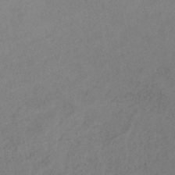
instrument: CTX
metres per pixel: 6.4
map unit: lHb
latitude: -37.8611
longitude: 68.8408
